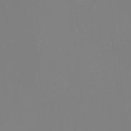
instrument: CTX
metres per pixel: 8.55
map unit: Nhu
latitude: -6.7274
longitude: -81.8016
